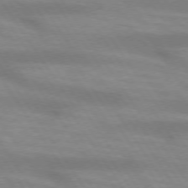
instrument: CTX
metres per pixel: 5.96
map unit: lApd
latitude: 73.7450
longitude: -54.2333
